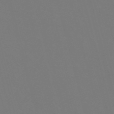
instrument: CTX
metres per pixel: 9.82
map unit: Nve
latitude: -58.3684
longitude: 60.2928
